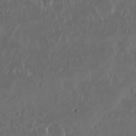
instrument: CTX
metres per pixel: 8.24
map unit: Nhu
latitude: 29.5938
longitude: -58.5546
